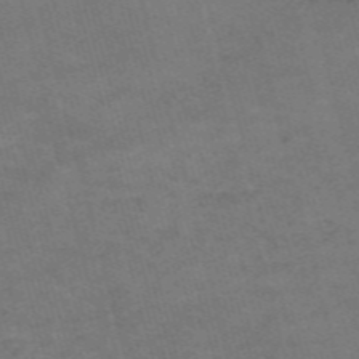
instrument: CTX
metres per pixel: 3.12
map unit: Nve
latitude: -59.4454
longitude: 56.9164
